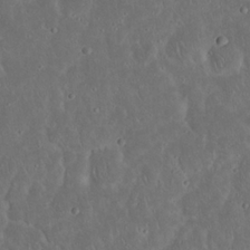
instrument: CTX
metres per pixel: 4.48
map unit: Nhu
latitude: 23.0458
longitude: -70.9891
